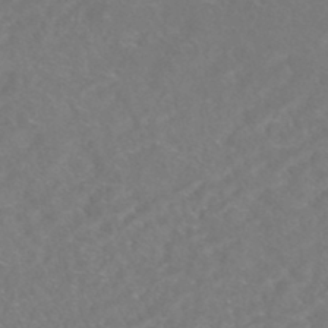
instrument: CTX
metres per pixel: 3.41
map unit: HNhu
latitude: -45.8989
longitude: 100.6896
